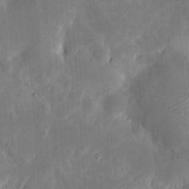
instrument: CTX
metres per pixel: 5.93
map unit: eHh
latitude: 5.4426
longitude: -70.4790
